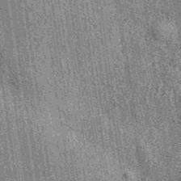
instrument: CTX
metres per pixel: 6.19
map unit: eAb
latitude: 39.1214
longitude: 107.5777
